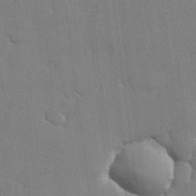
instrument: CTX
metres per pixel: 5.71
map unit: lHvf
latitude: 23.6883
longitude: 142.6140
